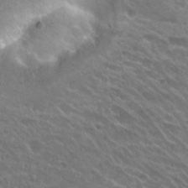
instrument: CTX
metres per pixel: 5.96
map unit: Hto
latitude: 24.5167
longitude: -37.3104
